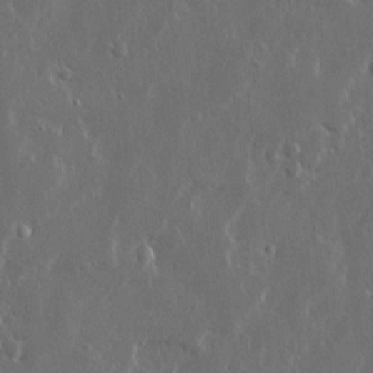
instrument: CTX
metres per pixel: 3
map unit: Ave
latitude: 14.2901
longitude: -138.4979
